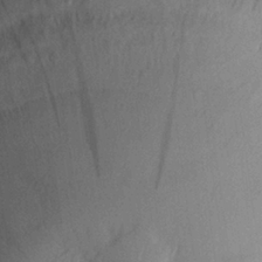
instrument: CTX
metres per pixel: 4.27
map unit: eHh
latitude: 26.4223
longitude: -80.5546
